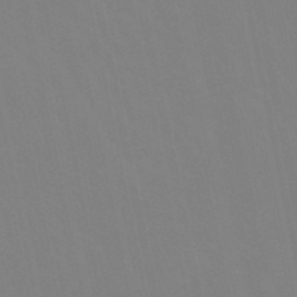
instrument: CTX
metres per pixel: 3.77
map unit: lHb
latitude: -48.3684
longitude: 75.0676
